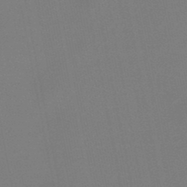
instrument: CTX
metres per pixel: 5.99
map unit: lHb
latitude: -49.0487
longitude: 71.1620
